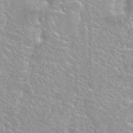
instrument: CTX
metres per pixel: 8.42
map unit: Nhu
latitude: 27.8961
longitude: -51.4237
